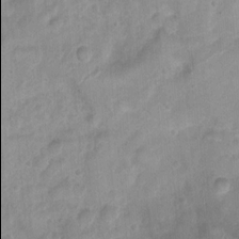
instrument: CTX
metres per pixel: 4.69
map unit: Nhu
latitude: 4.9325
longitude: -17.9906
